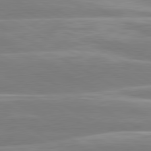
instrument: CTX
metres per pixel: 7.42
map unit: lApd
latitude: 80.6679
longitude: -128.9514
